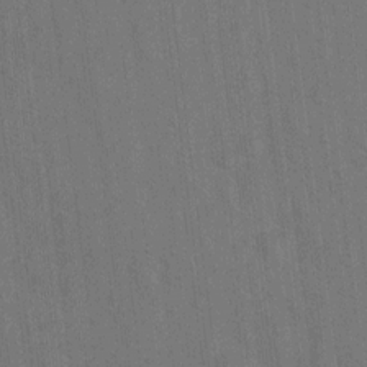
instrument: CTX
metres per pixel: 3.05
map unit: Hto
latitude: -10.0283
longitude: -36.2334
